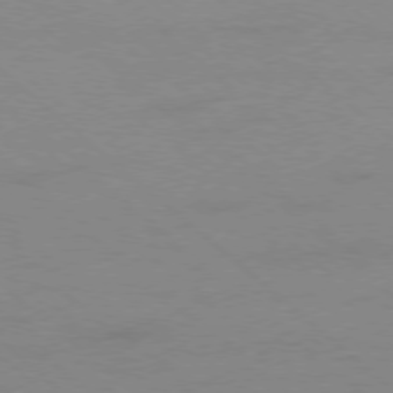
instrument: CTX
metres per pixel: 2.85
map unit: Ap
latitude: -78.3306
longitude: -55.5371
